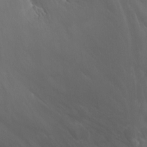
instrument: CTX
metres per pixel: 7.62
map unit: Nhu
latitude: -13.4643
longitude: -64.1956
